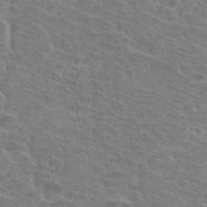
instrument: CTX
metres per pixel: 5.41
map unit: Hto
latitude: 33.5182
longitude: -41.8772
